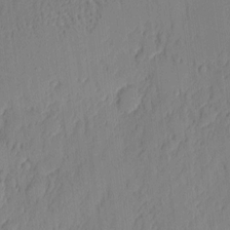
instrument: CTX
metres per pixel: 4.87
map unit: eHh
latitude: 4.1200
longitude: -76.2522
